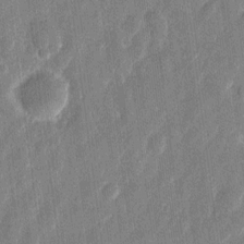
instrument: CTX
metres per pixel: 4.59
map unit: eHh
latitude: 11.5182
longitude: -70.7813
